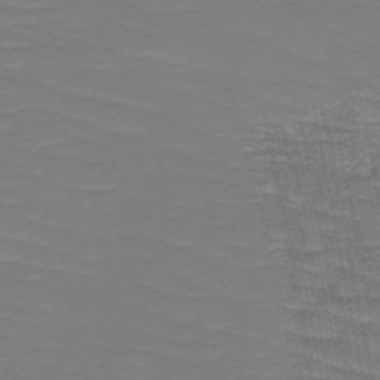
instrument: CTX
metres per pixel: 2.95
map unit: HNb
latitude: -49.6344
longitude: -50.3089
